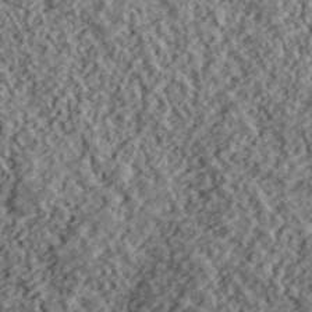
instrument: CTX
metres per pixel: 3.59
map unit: lHvf
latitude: 40.3656
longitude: -88.1578
